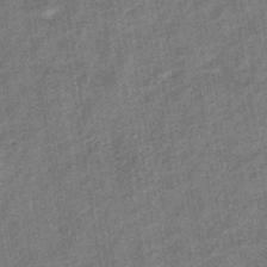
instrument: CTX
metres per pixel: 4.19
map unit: lHb
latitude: -39.9745
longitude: 74.3685
